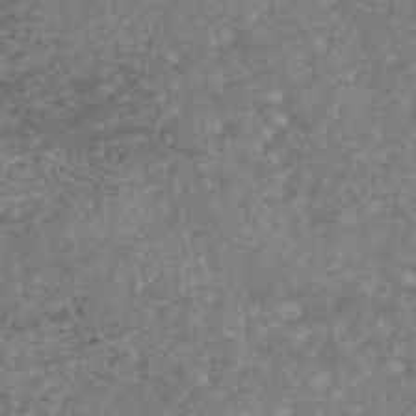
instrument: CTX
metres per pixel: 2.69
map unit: eAb
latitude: 46.8569
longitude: 120.5762
